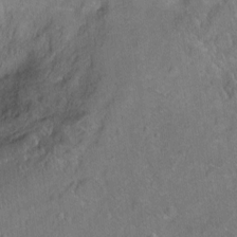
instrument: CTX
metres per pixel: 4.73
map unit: Ht
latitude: -6.9541
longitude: -36.8947
